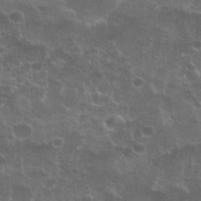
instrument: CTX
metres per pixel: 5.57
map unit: Nhu
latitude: 26.2145
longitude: -51.1781
